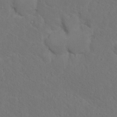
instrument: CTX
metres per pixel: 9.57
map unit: Hto
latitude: 12.2901
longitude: -37.1026
